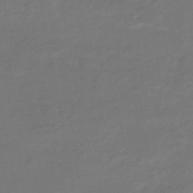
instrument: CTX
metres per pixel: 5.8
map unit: HNhu
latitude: -46.3306
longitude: 90.2740
